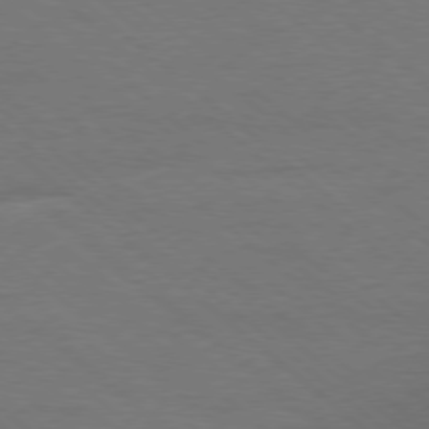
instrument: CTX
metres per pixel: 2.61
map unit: Ap
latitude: -78.6518
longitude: -85.8772
